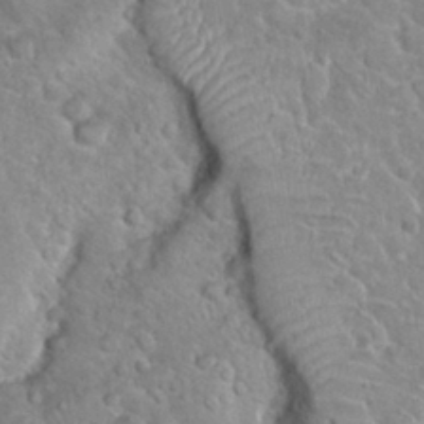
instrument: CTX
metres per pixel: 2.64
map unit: Hto
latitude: 21.0837
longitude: -47.9528
